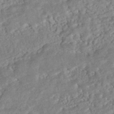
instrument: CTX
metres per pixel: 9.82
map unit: HNhu
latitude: -44.8030
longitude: 100.2739
